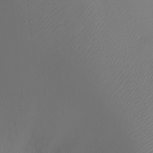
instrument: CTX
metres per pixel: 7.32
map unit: Ht
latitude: -1.5777
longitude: -17.7261
